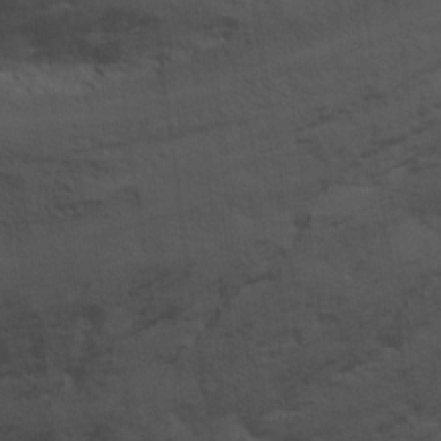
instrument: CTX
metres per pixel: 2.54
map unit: Ave
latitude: 17.7261
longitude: -129.1403
